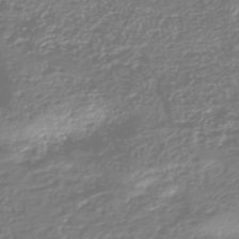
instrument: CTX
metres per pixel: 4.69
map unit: HNhu
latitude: -47.0297
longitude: 29.0298
